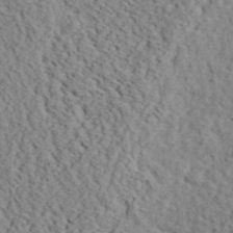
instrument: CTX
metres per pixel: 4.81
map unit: eHh
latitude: 37.5749
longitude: -80.2711
